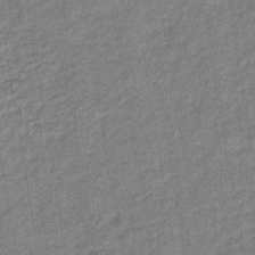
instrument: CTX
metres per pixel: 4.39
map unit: lHb
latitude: -39.4455
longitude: 74.1984
